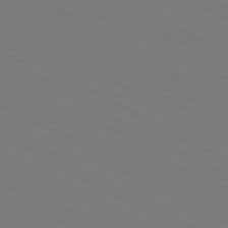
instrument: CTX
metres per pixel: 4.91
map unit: Hpe
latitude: 78.8758
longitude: -119.6883
